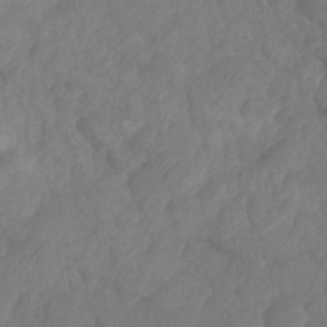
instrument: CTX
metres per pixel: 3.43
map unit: HNhu
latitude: -24.5951
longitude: 49.7478
